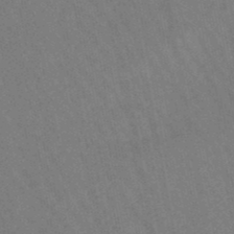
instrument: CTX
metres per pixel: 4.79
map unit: lHb
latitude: -47.5210
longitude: 69.6910
